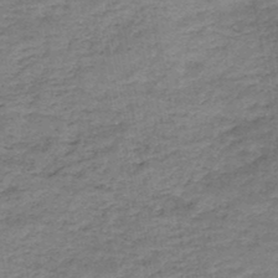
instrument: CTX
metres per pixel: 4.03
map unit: HNb
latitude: -46.5196
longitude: -37.2159
